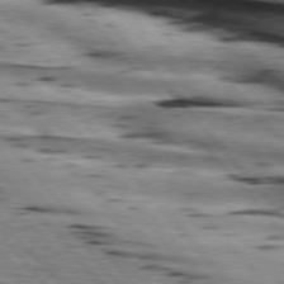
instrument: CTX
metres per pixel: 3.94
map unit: lApd
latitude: 75.8394
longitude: -82.7057
